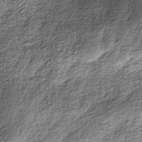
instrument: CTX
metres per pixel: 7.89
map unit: Nhe
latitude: -38.1039
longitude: -148.0633
